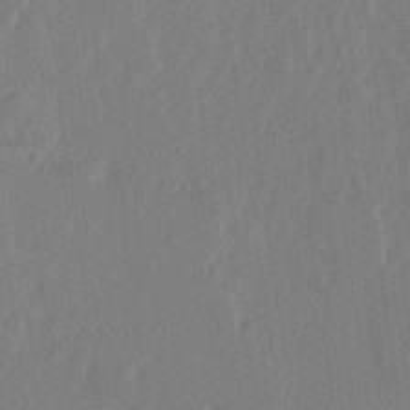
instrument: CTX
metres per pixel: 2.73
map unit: lHvf
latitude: 17.8961
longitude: -116.6302
